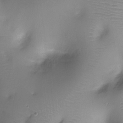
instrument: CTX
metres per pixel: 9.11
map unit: Ht
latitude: -8.3873
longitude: -24.0633
